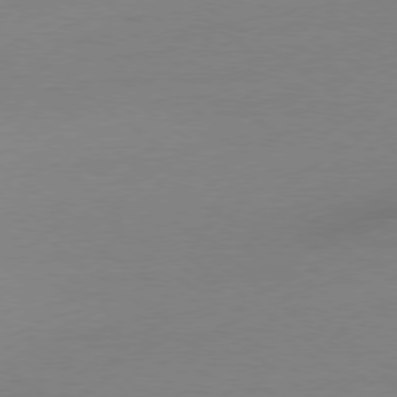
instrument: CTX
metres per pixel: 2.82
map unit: Ap
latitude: -78.8975
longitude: -98.0444
